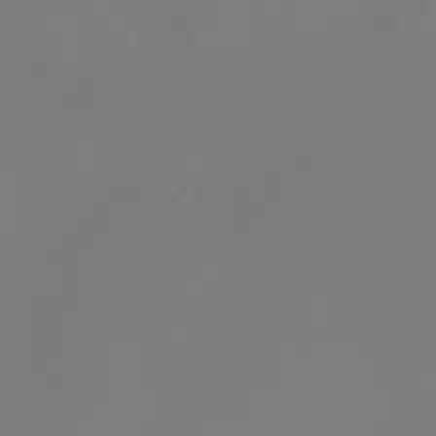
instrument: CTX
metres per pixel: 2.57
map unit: HNb
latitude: -45.4832
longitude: -46.3845
